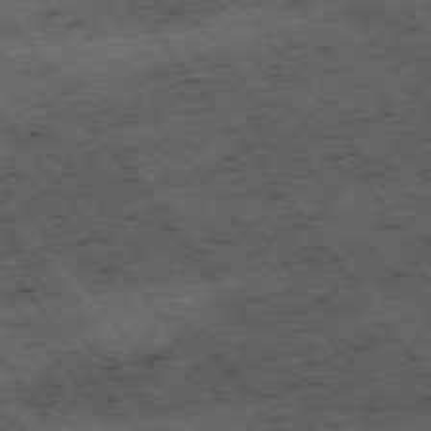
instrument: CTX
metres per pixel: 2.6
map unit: Hpe
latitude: -75.3888
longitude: 4.2928
